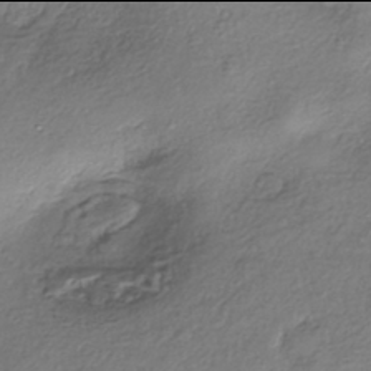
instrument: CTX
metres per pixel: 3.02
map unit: eHh
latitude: -42.0094
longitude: 121.1431
